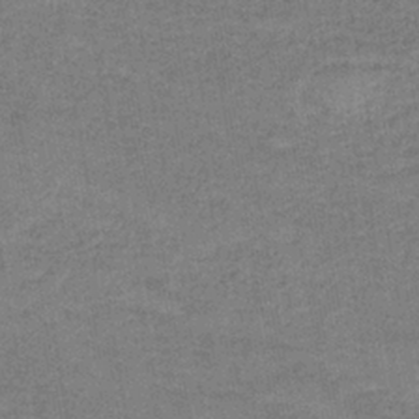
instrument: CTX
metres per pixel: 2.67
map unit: eAb
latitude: -36.4629
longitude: 51.7855
